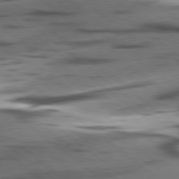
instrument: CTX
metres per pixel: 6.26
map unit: lApd
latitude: 78.5546
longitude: -50.6679
